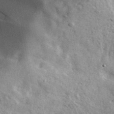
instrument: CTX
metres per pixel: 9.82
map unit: ANa
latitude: 39.5371
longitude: -90.8569
